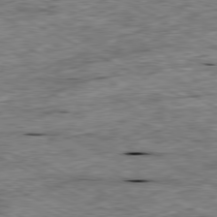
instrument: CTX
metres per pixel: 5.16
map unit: Ap
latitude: -80.6519
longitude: -88.4790
